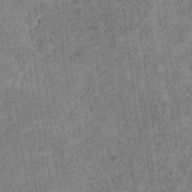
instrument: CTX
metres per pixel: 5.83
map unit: Nhu
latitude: -18.7085
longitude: -56.3467
